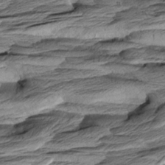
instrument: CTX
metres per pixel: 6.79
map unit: Aa
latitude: 8.2523
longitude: -133.5938
